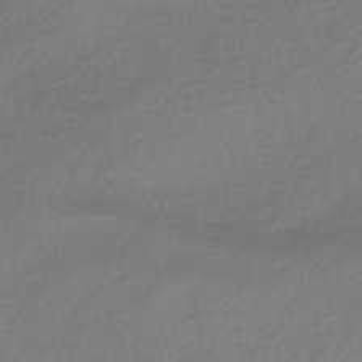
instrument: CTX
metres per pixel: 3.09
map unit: eHb
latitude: -41.5399
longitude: 83.6533
